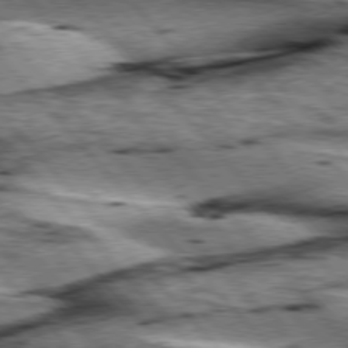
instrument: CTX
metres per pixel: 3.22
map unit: lApd
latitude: 76.3845
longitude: -71.7638
